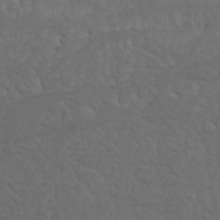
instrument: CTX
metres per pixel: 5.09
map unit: Nhu
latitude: 22.5546
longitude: -66.5734
